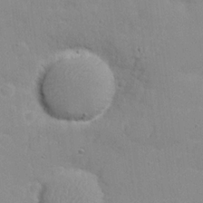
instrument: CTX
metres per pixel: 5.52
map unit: Nhu
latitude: 21.3293
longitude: -71.6316
